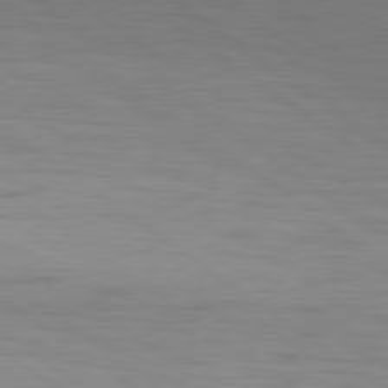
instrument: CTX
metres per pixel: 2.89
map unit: lApd
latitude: 79.5182
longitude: -50.1388
